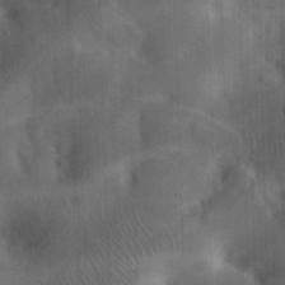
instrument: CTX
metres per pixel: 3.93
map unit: eHh
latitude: 25.7071
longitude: -65.4048
